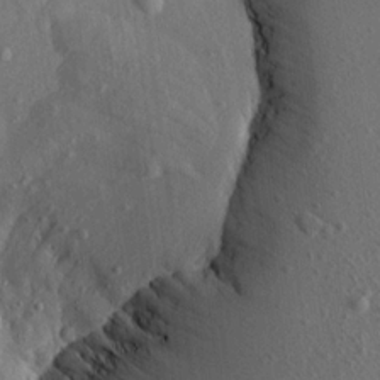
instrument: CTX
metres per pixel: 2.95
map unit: Aa
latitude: 16.2145
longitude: -145.7827
